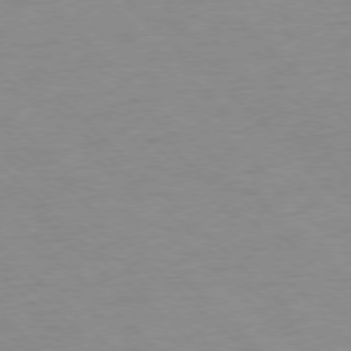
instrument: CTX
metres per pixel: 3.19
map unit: Ap
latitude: -77.3888
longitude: -85.4049
